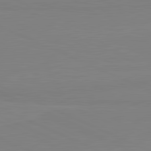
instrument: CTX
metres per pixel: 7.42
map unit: lApd
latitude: 81.7450
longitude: 167.0297
